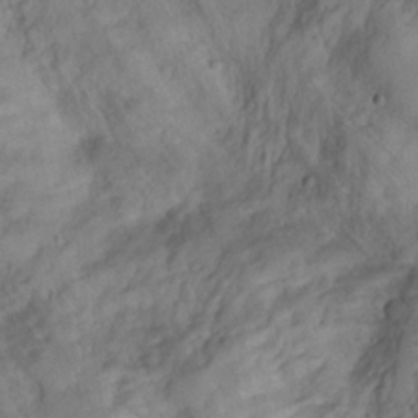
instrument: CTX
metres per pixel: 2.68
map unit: Aa
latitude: -3.4643
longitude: -71.4993
